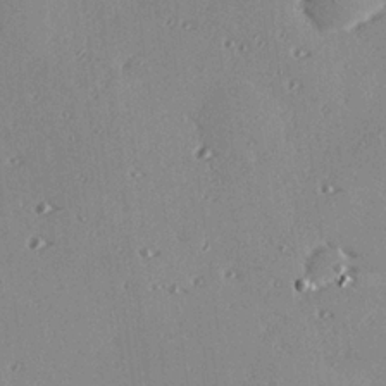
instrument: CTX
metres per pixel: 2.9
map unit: eHh
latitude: 23.2537
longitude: -89.9528
